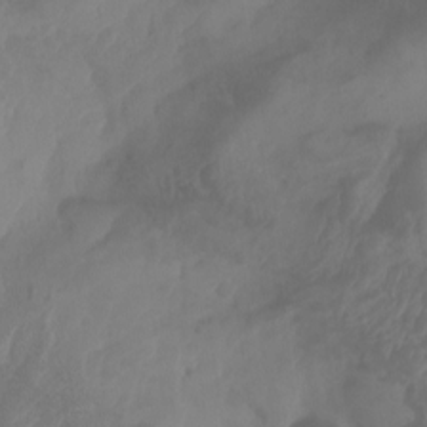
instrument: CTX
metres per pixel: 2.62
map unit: Aa
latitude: -7.9556
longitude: -77.9339
